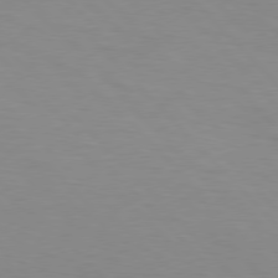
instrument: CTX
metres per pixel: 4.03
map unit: Hpe
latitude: 77.2159
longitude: -160.0255
